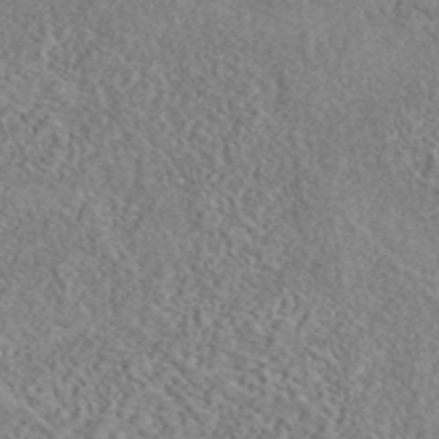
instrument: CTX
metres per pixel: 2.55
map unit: eAb
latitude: 42.4790
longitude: 110.4818
